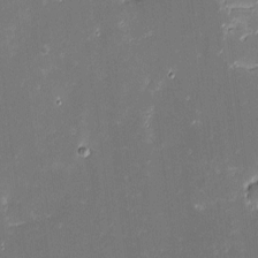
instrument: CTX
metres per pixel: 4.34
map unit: eHh
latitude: -3.0675
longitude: -86.2144
